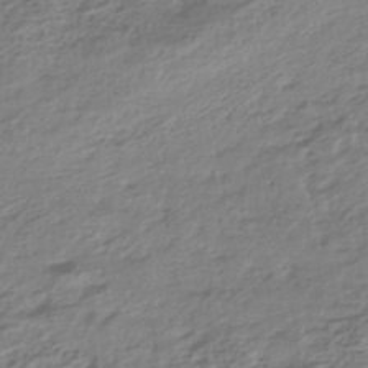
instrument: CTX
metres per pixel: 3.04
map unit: HNhu
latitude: -43.2942
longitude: 103.7856
